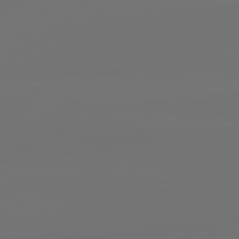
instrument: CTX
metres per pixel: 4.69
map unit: lApd
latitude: 82.1577
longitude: 154.6708
